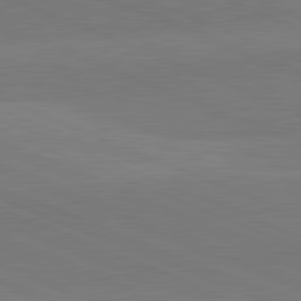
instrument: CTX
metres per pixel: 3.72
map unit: lApd
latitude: 82.0822
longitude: 138.2173
